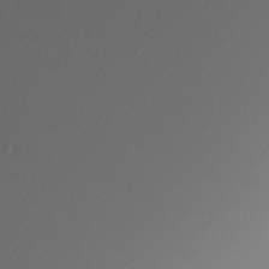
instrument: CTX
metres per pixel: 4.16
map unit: Nhu
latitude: -6.4062
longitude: -94.1767
